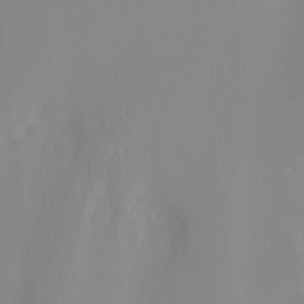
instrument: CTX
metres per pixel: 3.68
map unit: Hto
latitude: -8.3306
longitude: -52.2523
